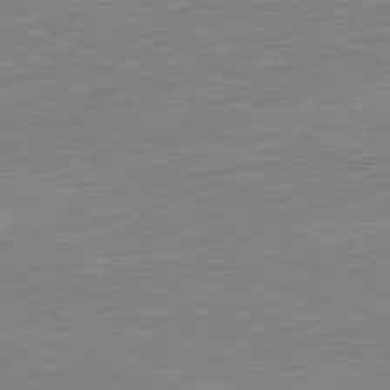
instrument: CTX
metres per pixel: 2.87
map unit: Hpe
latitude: -81.8989
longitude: 9.6911
